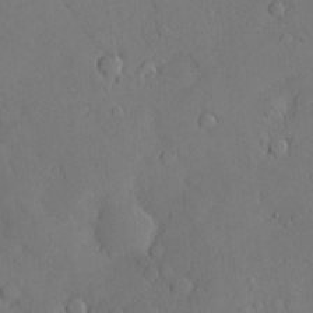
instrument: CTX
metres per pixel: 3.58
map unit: Hve
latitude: -10.6141
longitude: 176.2551
